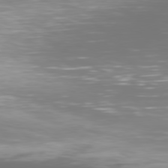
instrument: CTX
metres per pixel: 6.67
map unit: Hpe
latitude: 75.9717
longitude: -128.6868
